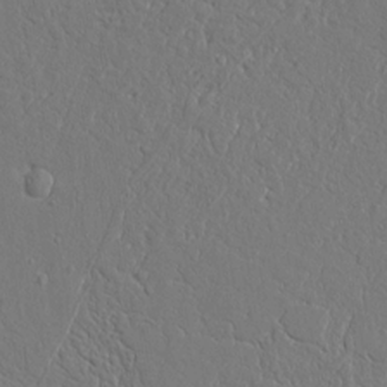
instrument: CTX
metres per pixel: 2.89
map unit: Aa
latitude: 9.0648
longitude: -132.3089
